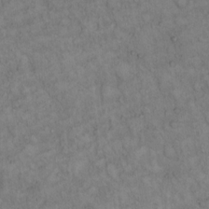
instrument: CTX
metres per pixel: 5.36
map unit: Hto
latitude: 13.2348
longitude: -57.4804
